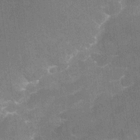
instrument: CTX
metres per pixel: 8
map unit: Nhu
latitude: -16.3307
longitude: -58.2145
